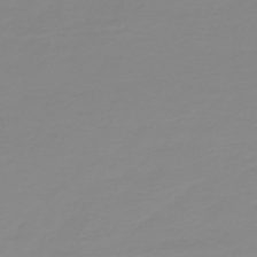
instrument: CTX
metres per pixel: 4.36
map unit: HNb
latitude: -44.5007
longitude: 51.4643
